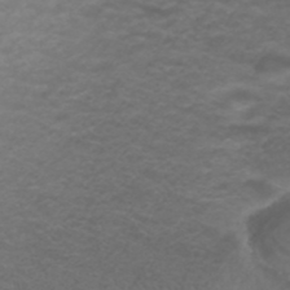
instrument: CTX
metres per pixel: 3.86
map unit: ANa
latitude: 39.4048
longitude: 24.0094
